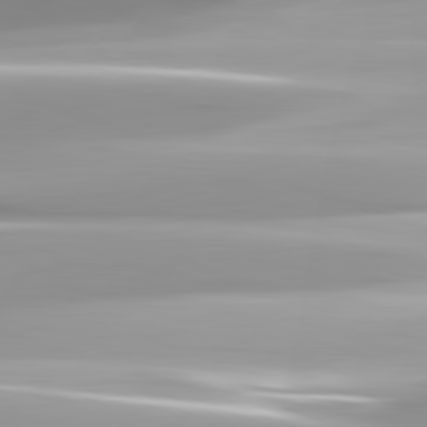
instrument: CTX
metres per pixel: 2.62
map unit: lApd
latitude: 82.7624
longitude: -139.1970
